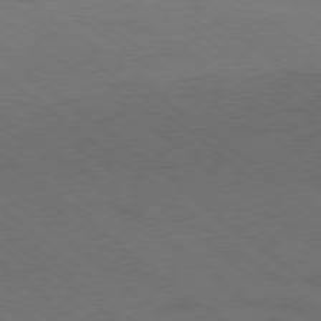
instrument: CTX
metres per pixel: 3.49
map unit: Ap
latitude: -79.5021
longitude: -100.1956
